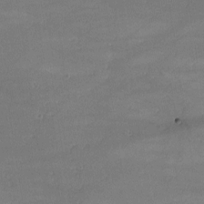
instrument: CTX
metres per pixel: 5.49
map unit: lHvf
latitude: -9.2754
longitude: -101.8583
